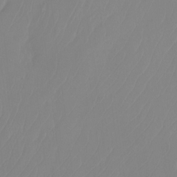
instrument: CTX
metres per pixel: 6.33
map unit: Ht
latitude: -14.0283
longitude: -50.6112
